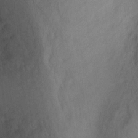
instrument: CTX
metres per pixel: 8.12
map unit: Ht
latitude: 1.6127
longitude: -36.9514
